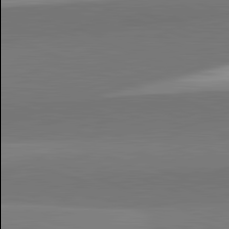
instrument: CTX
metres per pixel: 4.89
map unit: lApd
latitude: 82.4223
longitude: 150.0094
